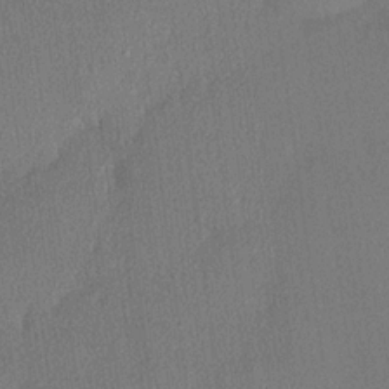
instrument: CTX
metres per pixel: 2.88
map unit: lHvf
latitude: 21.1214
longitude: 140.8786
